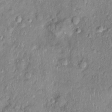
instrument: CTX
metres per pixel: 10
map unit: Nhu
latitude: 0.6868
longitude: -14.8569
